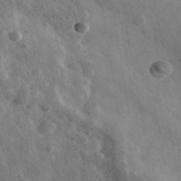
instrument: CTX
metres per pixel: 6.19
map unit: Ave
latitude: 38.8758
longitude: -107.5560
